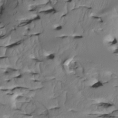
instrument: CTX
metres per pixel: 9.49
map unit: Htu
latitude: -4.8219
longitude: 150.1227
